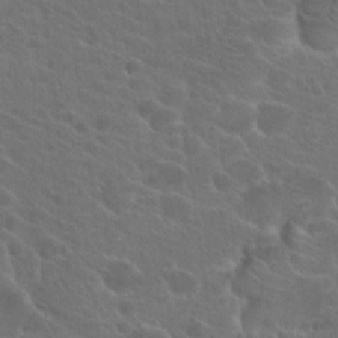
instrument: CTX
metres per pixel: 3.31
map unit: Hto
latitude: 23.9717
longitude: -39.7072
